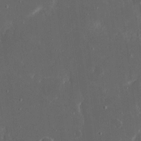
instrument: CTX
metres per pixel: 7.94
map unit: eHh
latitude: 17.4049
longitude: -73.5372
